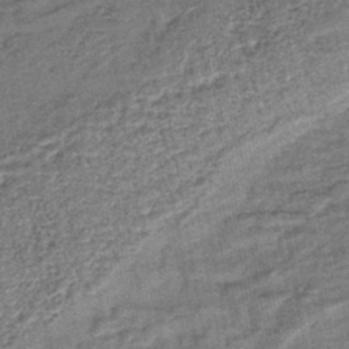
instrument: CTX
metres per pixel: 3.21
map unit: lHb
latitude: -42.7841
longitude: 79.2187
